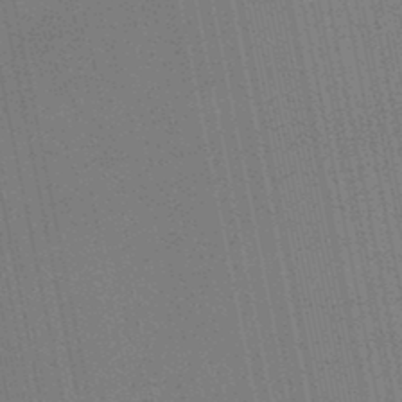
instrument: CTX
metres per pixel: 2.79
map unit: lHb
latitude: -48.0283
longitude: 68.8785
